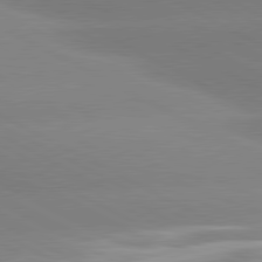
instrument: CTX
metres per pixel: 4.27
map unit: lApd
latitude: 80.7624
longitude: -153.7261
